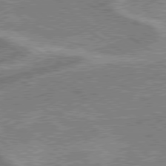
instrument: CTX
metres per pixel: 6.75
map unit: lApd
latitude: 79.1781
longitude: -170.1767
